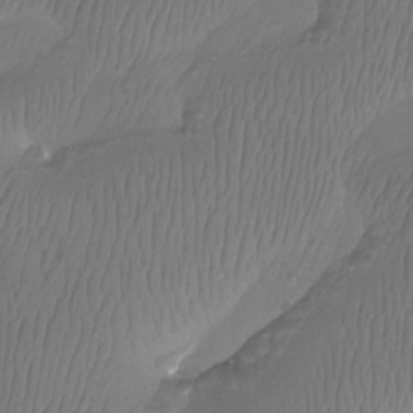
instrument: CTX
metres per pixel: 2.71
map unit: Aa
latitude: -12.5007
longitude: -68.0633
